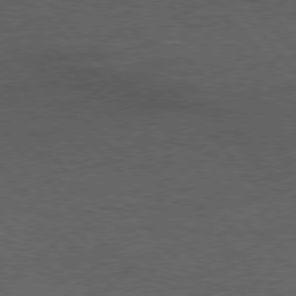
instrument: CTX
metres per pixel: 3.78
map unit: Hpe
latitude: 76.4412
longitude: -157.2725
